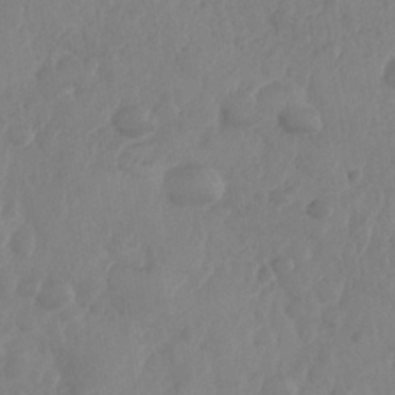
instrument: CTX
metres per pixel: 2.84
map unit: Nhe
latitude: -36.2550
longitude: -177.8394
